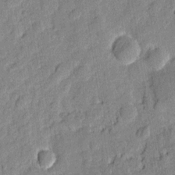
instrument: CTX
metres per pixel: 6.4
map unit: eHh
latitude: 7.1025
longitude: -75.7450
